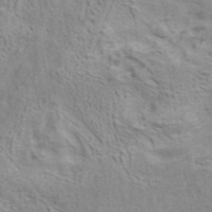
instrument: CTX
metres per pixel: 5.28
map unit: ANa
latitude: 41.3482
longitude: 14.4629
